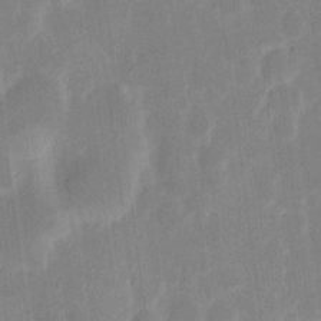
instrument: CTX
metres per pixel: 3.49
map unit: eHh
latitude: 6.5735
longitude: -70.3089
